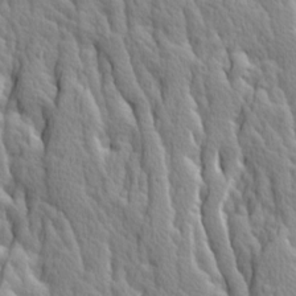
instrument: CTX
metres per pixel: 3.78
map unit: Ave
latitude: 14.1578
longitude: -133.0647
